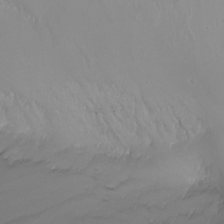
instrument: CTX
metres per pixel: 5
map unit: Nhu
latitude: -8.2550
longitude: -79.2915
